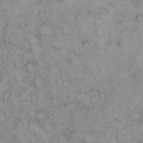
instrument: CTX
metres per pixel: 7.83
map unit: eHh
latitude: 12.9892
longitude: -63.8773
